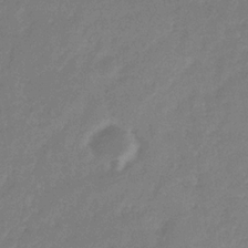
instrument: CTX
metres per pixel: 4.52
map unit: eHb
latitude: -30.1983
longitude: 70.8219
